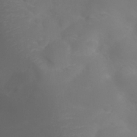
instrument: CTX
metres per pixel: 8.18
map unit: Nhu
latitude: 27.3482
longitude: -55.4615
